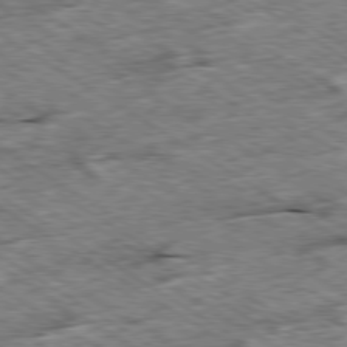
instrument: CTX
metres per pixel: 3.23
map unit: Ap
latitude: -79.7855
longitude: -86.5734
